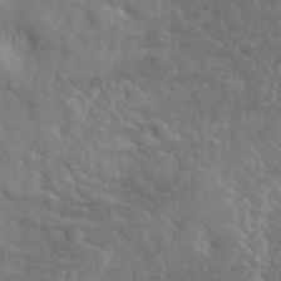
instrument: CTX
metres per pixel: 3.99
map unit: lHvf
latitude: 36.4223
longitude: -87.0458
